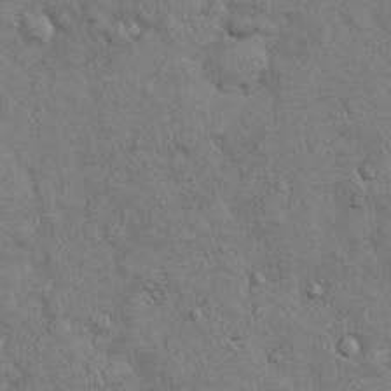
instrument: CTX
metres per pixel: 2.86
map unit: Nhu
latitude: 28.4412
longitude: -68.5924
